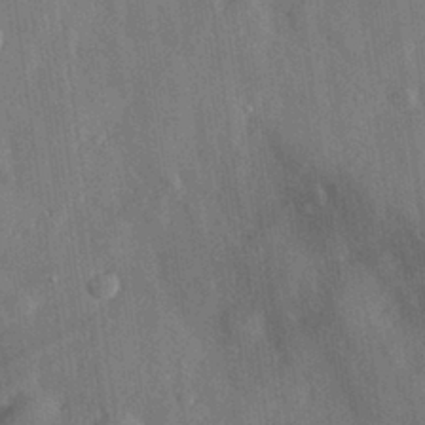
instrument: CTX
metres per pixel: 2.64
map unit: eHh
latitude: 29.8583
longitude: -77.1970
